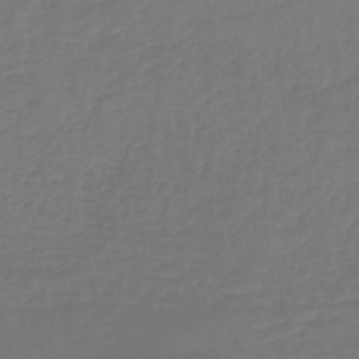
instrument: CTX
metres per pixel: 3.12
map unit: lHb
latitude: -45.5021
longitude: 62.5007
